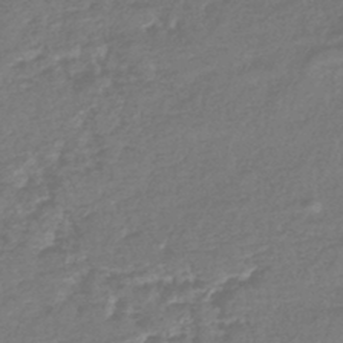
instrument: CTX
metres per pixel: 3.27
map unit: eHb
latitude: -42.6140
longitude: 82.0850
